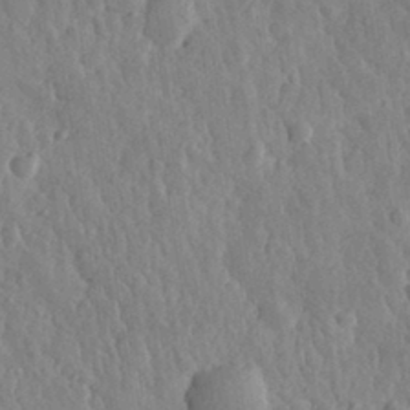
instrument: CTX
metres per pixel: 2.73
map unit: eHh
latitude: 31.6694
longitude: -79.6505
